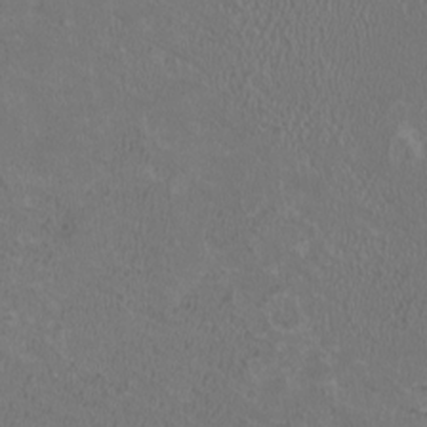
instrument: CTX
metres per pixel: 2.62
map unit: HNhu
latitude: 0.9324
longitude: -0.9702
